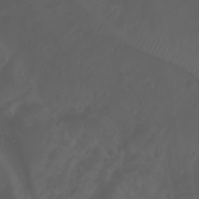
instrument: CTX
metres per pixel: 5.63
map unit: Htu
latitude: -1.6911
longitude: -76.9891
